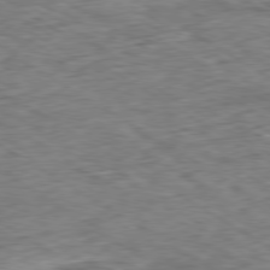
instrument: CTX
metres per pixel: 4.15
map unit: Ap
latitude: -80.1984
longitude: -84.8002
